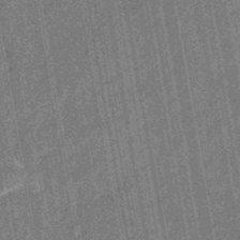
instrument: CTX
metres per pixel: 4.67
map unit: eHb
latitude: -44.0472
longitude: 88.0472
